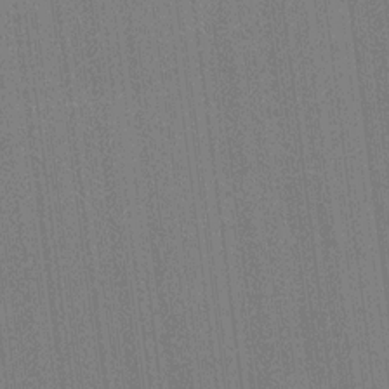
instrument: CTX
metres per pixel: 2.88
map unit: HNhu
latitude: 13.8206
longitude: 14.1795
